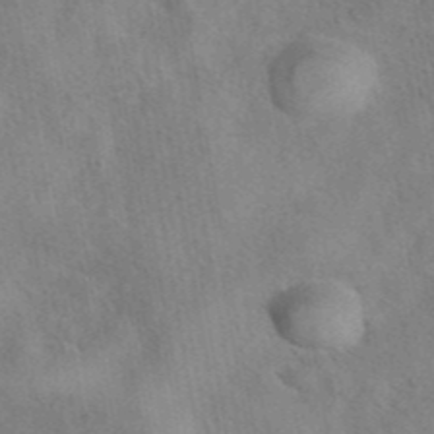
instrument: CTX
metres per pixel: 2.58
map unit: eAb
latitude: 42.2712
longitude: 107.5588
